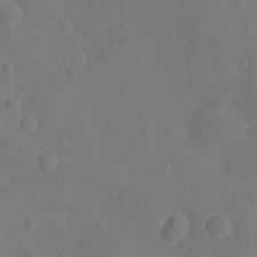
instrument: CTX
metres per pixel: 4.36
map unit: Ht
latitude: -11.7100
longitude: -23.9150
